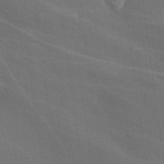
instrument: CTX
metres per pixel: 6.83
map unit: Ave
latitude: -5.3887
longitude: -120.6491
